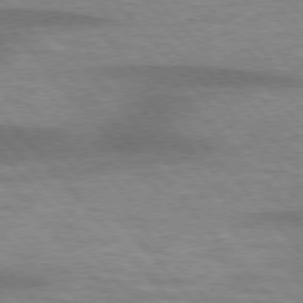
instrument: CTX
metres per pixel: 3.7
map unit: lApd
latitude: 75.8772
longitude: -58.8191
